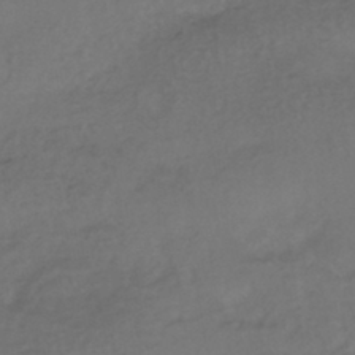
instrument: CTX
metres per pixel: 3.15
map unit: HNhu
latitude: -42.8596
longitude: 96.0094
